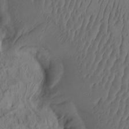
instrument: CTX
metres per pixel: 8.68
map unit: eHh
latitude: -1.8234
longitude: 16.5574
